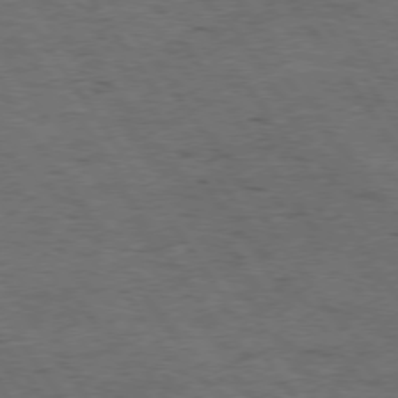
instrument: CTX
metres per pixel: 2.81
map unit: Hpe
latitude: 74.7624
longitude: -142.1200
